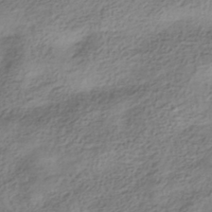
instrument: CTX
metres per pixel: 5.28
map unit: HNhu
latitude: -41.4265
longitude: 100.2361
